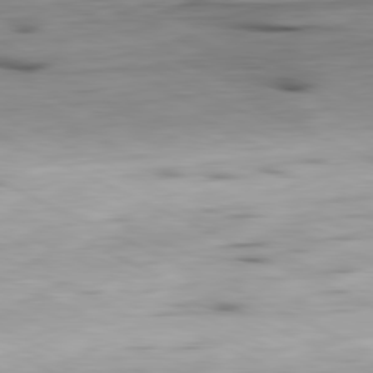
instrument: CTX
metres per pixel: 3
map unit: Ap
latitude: -81.2187
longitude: -69.2726
